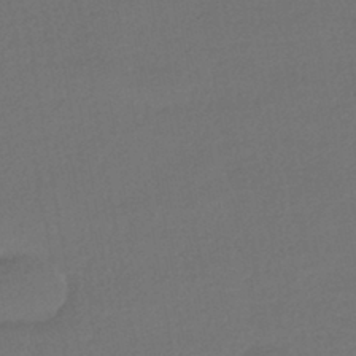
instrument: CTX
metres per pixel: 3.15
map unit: HNhu
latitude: -42.5195
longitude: 95.2942
